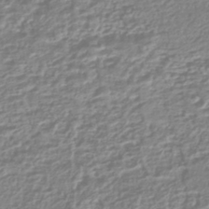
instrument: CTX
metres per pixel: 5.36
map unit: HNhu
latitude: -44.4251
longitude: 100.0094
